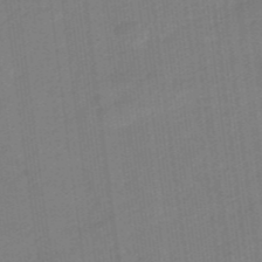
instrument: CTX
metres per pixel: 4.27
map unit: eHb
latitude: -46.4062
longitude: 87.1998
